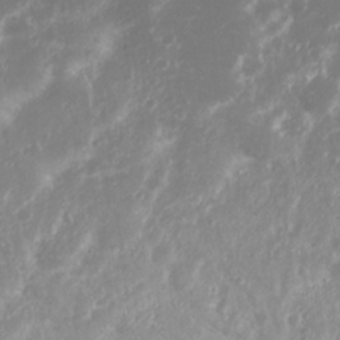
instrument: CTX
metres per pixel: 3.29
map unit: Nhu
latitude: 27.3671
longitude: -60.2144
